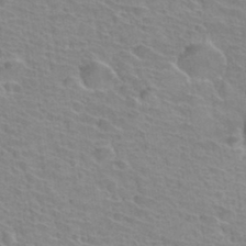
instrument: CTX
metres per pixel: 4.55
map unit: Hto
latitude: 33.7828
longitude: -39.6316
